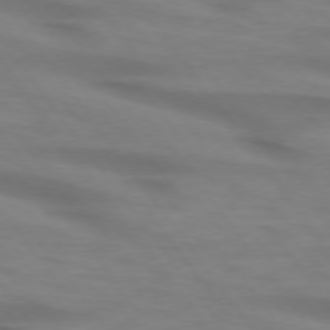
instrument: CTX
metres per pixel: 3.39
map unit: lApd
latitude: 74.6679
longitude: -59.9150
